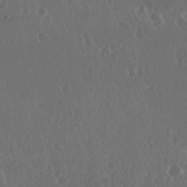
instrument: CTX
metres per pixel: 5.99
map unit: Nhu
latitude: 29.4237
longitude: -57.7260
